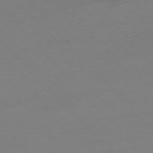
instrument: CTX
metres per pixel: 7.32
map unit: Ap
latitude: -76.6330
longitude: -71.6883
